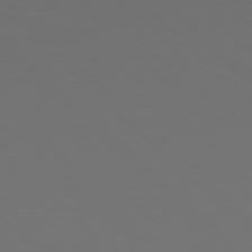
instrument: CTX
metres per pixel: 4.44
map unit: Hpe
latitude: 78.0444
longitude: -175.4426
